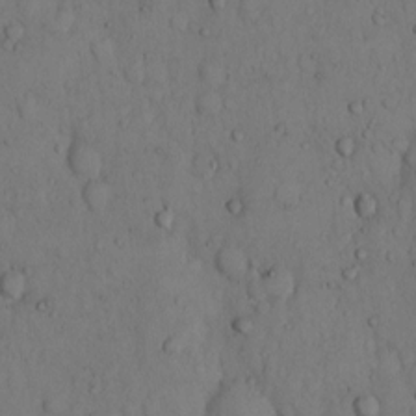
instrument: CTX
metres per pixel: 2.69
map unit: Hto
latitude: 8.9325
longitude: -57.7071
